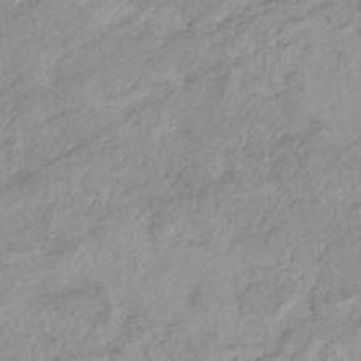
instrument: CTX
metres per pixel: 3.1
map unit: eHb
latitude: -32.9353
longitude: 70.8219
